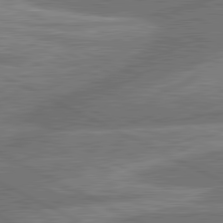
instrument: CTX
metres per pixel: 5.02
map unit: lApd
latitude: 81.2537
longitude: -166.7813
